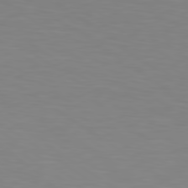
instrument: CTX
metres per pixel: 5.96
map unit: lApd
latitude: 80.1389
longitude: 121.4454
